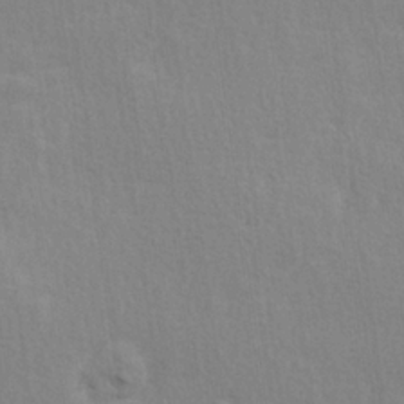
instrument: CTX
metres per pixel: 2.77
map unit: Hve
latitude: 25.7260
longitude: -93.9906
